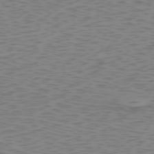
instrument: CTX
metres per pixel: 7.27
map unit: Hpe
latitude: -74.1228
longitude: 7.2943
